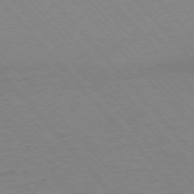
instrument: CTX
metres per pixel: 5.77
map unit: Ap
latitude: -76.6141
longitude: -86.6301
